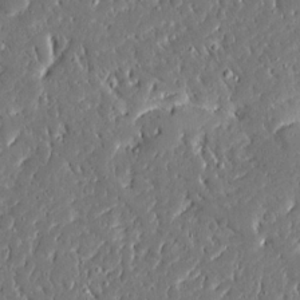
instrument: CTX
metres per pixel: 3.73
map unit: Ave
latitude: 16.3467
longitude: -140.5545
